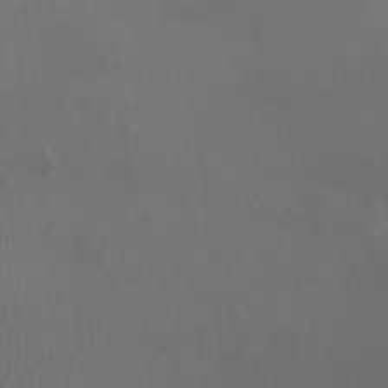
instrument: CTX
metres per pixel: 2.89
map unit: HNhu
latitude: -3.0108
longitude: -6.0822
